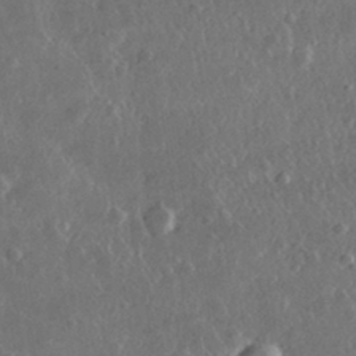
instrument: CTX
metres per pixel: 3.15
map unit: lHvf
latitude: 33.6505
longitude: -90.1578
